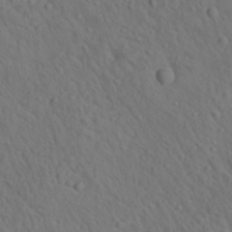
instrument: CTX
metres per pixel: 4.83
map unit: lAa
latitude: 22.6301
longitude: -138.2711
